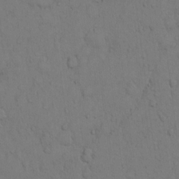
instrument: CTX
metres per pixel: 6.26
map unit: Hto
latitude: 11.6505
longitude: -57.8394
